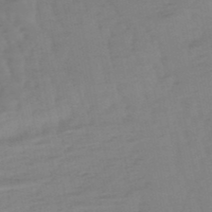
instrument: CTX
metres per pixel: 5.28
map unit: eHb
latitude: -49.5399
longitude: 77.0675
